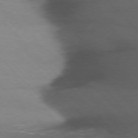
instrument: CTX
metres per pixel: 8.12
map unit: Ap
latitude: -77.4265
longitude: -69.5749
